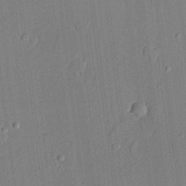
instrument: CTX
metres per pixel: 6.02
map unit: lHvf
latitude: 20.8380
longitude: 144.5574
